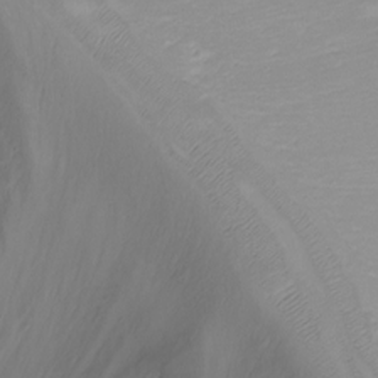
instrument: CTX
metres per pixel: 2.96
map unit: Nhu
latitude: -7.4832
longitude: -70.5357
